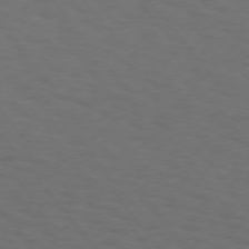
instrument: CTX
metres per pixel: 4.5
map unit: Hpe
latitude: 74.8191
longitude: -132.1200
